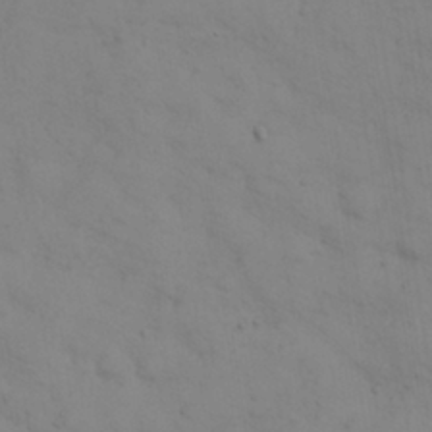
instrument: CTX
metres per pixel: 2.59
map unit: eHh
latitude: 30.0444
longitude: -69.6694
